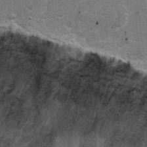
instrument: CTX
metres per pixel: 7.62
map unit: Ht
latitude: 8.7624
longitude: -36.9891
